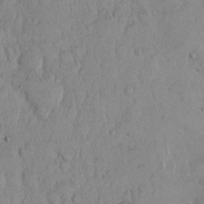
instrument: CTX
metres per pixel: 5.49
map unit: Hto
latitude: 11.5938
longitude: -57.4237
